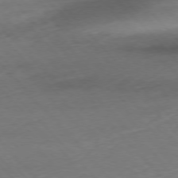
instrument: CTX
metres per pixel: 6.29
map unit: Ap
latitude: -76.5196
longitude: -80.5735
